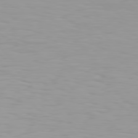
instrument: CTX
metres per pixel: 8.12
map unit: Hpe
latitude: 77.5371
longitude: -140.3845
